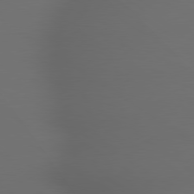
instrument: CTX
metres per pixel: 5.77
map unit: lApd
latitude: 79.1970
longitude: -165.5749
